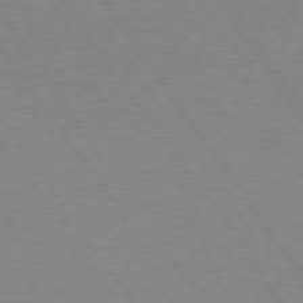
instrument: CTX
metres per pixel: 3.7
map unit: Hpe
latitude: 74.3845
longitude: -140.5734
